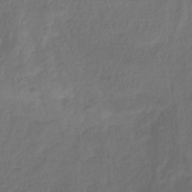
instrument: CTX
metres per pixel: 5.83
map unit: HNhu
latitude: -29.0487
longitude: 66.1417
